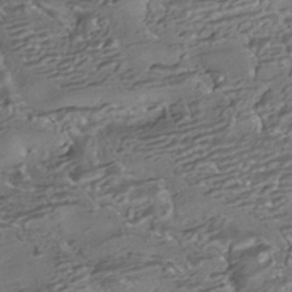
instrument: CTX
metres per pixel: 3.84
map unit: HNhu
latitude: -42.6140
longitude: 103.7478
